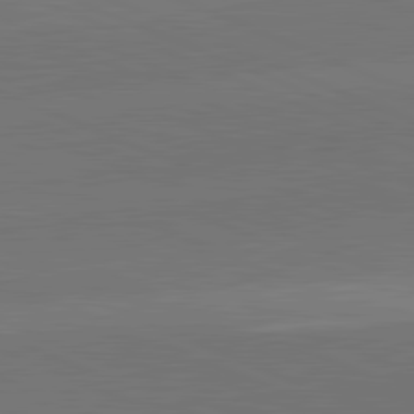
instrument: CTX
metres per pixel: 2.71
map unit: lApd
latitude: 82.0255
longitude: -155.5749
